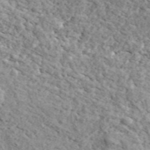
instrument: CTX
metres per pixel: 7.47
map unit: ANa
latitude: 44.0255
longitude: 45.3510
